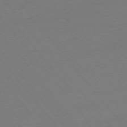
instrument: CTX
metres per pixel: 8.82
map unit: Ap
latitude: -75.2565
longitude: -93.7638
